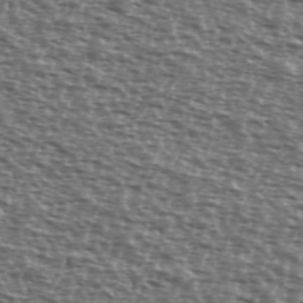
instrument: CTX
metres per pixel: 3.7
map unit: Ave
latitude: 39.5938
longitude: -111.9150
